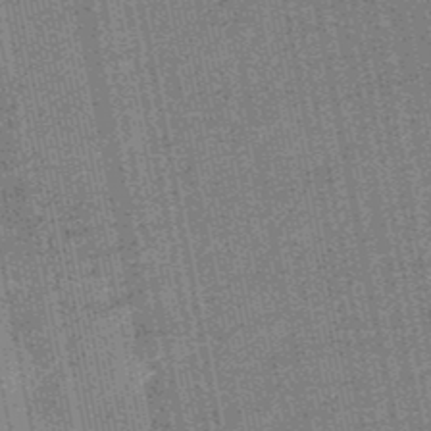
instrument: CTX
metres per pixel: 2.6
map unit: HNb
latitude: -50.3117
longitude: -42.1767
